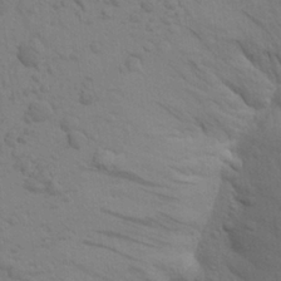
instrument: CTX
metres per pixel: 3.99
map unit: Aa
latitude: 23.0080
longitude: -148.5546
